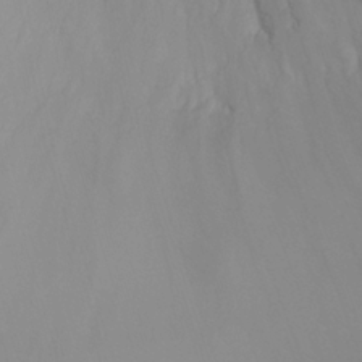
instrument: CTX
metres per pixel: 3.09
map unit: Ht
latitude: 0.8380
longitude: -20.3279
